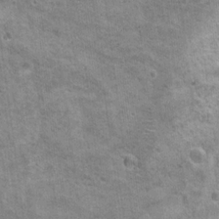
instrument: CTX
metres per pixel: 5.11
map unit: Nhu
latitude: 18.1011
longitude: -31.2348
